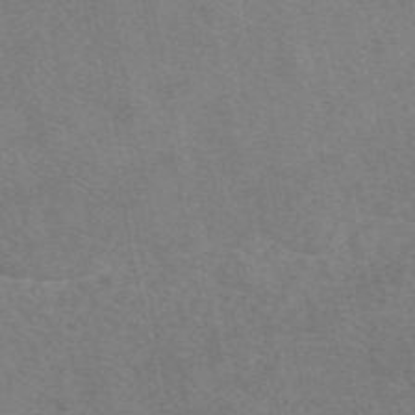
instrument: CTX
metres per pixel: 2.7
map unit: eAb
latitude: 49.7261
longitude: 120.8597
